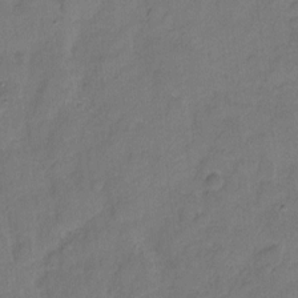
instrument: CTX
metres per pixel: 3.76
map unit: Hto
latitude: 5.5560
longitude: -61.2915
